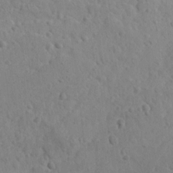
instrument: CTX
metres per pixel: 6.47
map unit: lAvf
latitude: -9.5588
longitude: -120.5168
